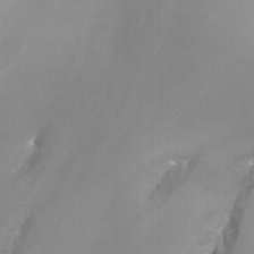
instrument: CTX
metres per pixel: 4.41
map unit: Nhu
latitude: -12.8975
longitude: -66.2522
